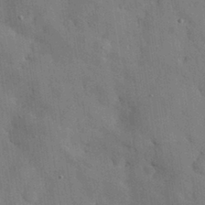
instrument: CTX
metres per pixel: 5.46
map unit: eHh
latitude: 30.7813
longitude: -72.8380
